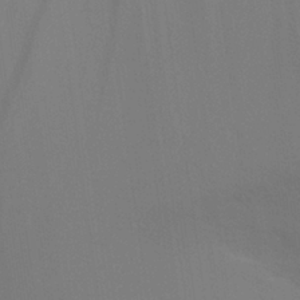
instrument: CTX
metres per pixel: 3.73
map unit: Aa
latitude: 27.0648
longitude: -145.7260
